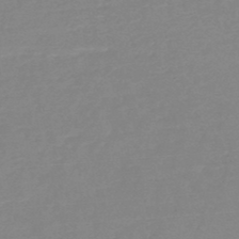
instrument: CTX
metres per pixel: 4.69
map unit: HNb
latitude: -49.1054
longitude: -43.8394
